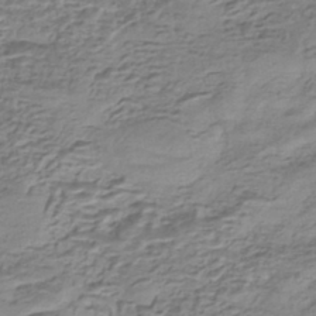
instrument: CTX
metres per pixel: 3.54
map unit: eHh
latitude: -43.4265
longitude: 120.1228
